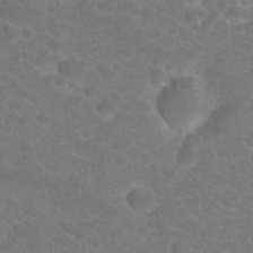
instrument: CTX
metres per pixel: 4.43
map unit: Hto
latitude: 19.2537
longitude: -38.2333
